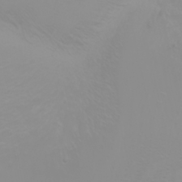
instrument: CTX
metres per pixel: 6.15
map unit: Nhu
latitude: -4.9352
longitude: -79.5560
